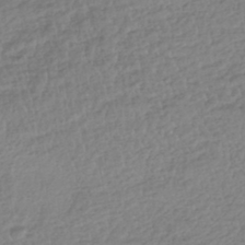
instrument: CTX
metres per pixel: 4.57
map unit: HNhu
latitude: -43.5021
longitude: 104.9919
